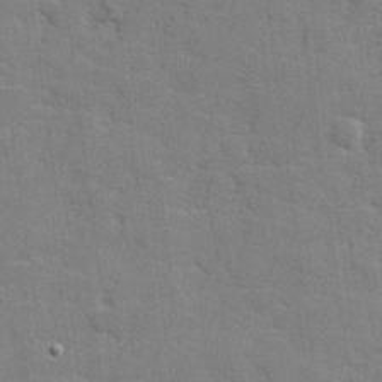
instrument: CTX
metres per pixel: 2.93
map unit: lHvf
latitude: 25.0458
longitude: 142.6896
